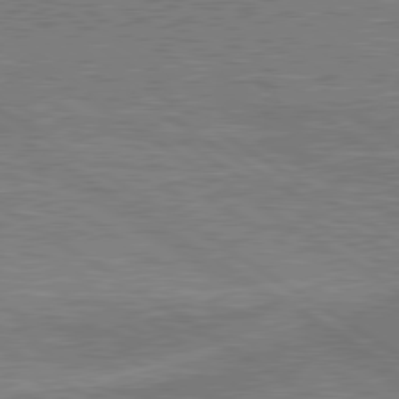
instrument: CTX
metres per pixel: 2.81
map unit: lApd
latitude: 79.6127
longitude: 170.4251
